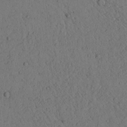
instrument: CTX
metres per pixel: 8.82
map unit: lAvf
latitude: 4.3656
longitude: 159.2564
